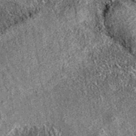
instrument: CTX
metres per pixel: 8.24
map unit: eAb
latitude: 37.0458
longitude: 111.5399
